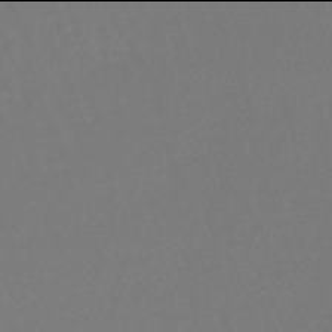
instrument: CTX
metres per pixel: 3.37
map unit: lHb
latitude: -46.0094
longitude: 76.4818
